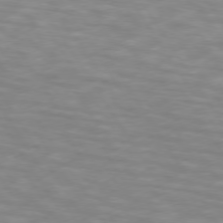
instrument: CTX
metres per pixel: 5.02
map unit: lApd
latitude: 74.1011
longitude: -53.5371
